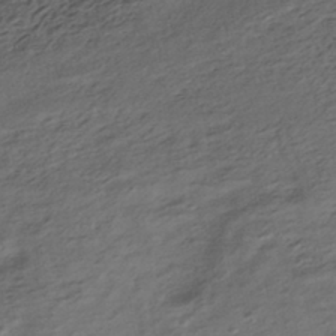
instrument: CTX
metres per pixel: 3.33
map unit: HNhu
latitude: -43.0864
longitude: 105.5210
